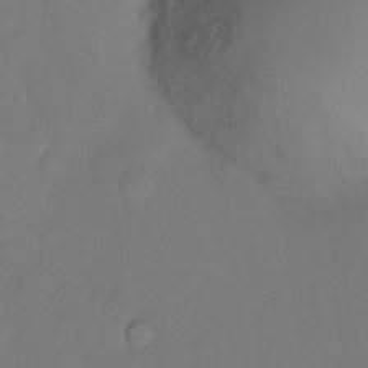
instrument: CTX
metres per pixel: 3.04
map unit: Ht
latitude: -11.2754
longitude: -27.6883
